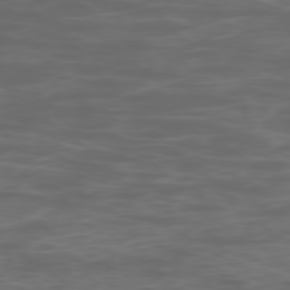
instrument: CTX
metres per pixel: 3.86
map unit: Ap
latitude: -78.8975
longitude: -75.1214
